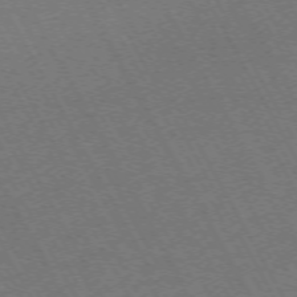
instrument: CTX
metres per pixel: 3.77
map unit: Hpe
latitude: -72.5385
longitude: 11.1242
